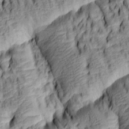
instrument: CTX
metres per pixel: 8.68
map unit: lAa
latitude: 5.4237
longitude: -115.9150
